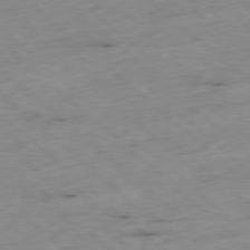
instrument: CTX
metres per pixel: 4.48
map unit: Ap
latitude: -78.2361
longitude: -60.1955
